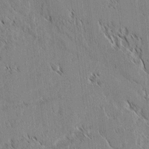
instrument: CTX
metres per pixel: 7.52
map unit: lAvf
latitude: 2.6490
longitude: -106.4601
